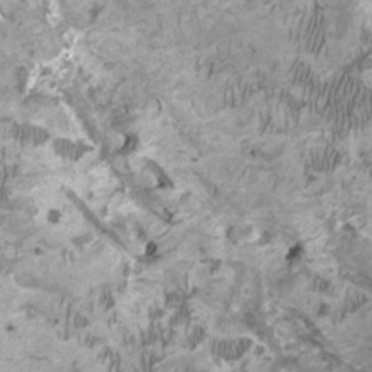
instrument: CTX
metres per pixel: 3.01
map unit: HNhu
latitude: 1.9339
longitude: -2.5357
